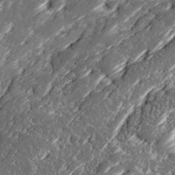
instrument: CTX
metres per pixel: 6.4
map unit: Ave
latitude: 15.9339
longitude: -136.7624
